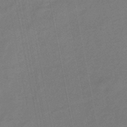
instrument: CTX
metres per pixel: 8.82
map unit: eHb
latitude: -46.5384
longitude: 87.6722
